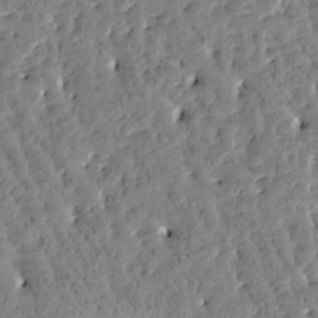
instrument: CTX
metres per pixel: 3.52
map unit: Htu
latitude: -3.2753
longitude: 175.9745
